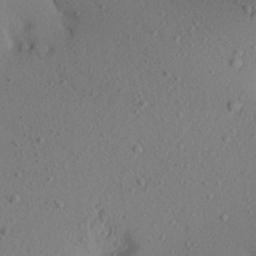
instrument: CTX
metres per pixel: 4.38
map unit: Aa
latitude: 21.5371
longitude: -144.9136
